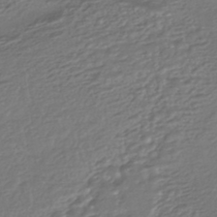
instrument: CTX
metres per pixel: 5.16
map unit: HNhu
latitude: -44.4251
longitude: 95.4643
